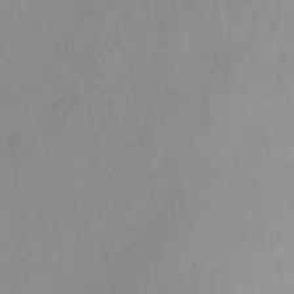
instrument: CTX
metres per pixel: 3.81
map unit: eHh
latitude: 7.3104
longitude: -75.0458
